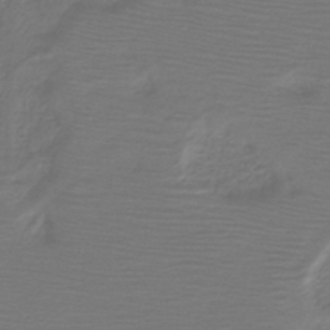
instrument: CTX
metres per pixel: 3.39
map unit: HNb
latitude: -42.9919
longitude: 52.7463
